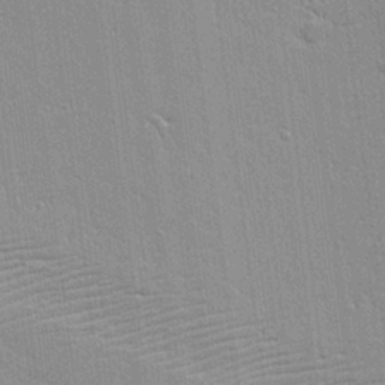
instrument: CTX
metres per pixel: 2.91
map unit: Aa
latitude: 18.7057
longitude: -125.1403
